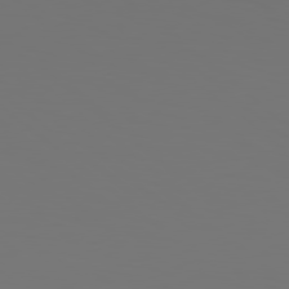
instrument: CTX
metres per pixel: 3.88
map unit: Hpe
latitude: 78.9136
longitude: -137.9906
